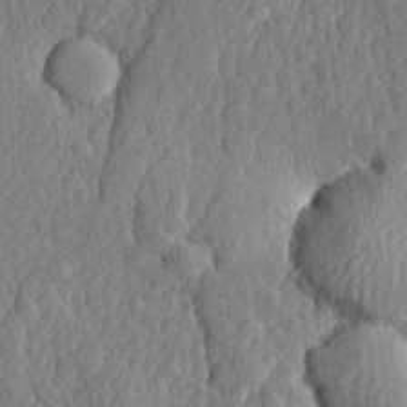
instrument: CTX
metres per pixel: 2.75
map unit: lHvf
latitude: 22.2900
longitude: 142.7274
